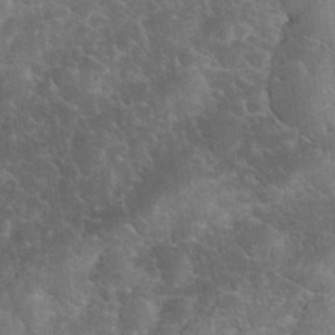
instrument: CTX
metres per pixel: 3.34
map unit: eHh
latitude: 33.5182
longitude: -66.0633
